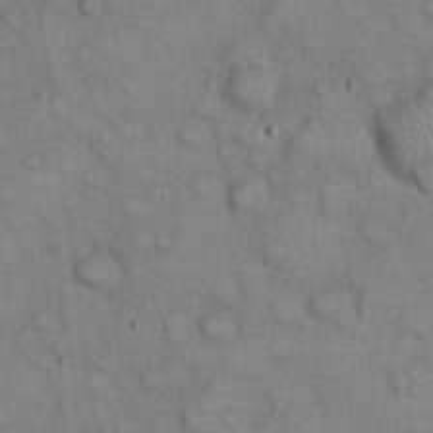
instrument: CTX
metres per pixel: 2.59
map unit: eHh
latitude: 22.4979
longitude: -59.8961
